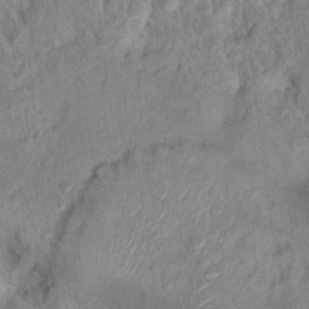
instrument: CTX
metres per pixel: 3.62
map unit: Hto
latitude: 13.2159
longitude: -37.6127
